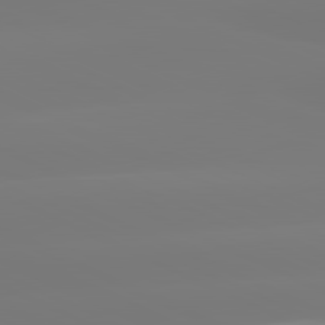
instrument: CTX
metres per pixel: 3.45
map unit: lApd
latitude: 81.3671
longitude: -148.9514
